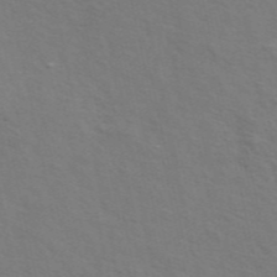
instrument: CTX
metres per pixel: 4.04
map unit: ANa
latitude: 49.3293
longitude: -76.4601
